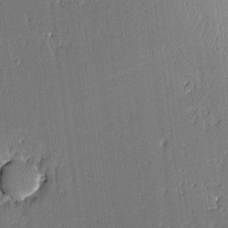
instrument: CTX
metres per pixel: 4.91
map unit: Aa
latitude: 11.4616
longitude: -127.9339
